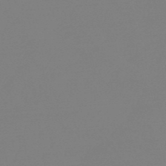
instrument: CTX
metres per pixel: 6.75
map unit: eHb
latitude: -48.8597
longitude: 86.7463
